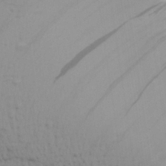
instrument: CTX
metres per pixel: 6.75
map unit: Aa
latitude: 30.4034
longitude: -134.6679
